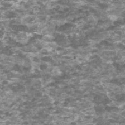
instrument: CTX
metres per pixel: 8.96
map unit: HNhu
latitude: 1.9528
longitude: -0.7813
